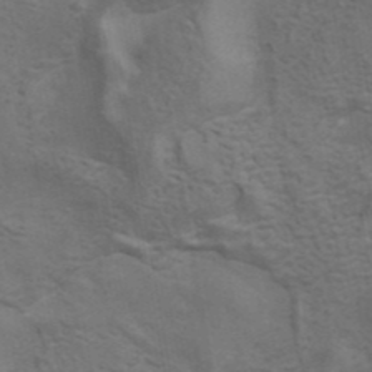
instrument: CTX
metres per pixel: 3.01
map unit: ANa
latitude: 42.3089
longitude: 14.2362
